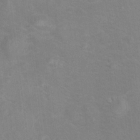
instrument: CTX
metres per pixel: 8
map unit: Hto
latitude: 14.8380
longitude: -41.4615
